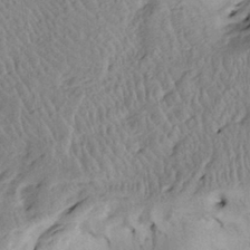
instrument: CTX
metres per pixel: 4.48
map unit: Htu
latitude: -6.8219
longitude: 152.6707
